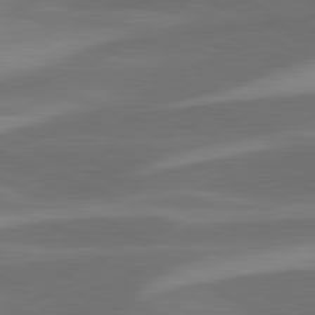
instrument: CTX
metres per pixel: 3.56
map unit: lApd
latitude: 81.5938
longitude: 124.6518
